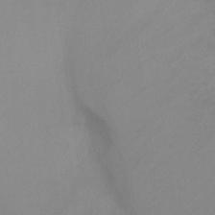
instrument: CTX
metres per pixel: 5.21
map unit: Ht
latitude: -9.8422
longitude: -32.2523
